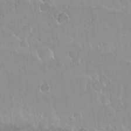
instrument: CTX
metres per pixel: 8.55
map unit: Nhu
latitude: 29.8961
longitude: -56.5356
